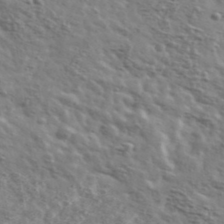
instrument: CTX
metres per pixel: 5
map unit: Ave
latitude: 41.5749
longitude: -108.3278
